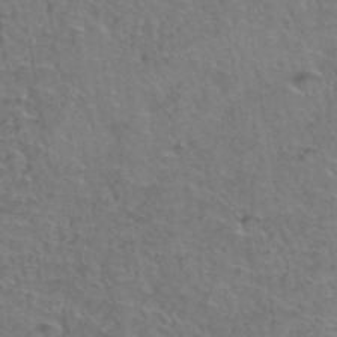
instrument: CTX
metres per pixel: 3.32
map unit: Hto
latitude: 37.5560
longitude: -43.8772
